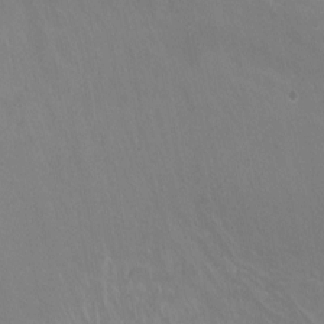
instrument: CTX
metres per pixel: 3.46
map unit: Nhu
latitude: -11.3699
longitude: -40.7246
